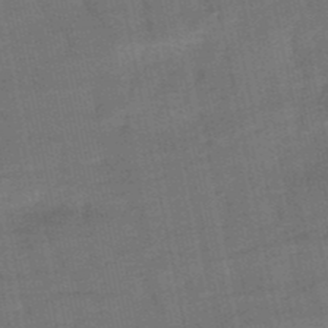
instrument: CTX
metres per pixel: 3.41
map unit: eHb
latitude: -50.1228
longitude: 78.4062
